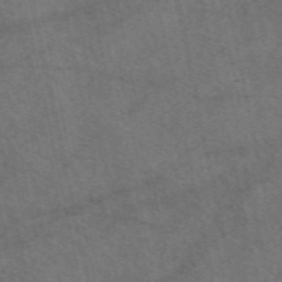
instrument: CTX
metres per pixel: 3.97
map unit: eAb
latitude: 51.1970
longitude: 111.8989
